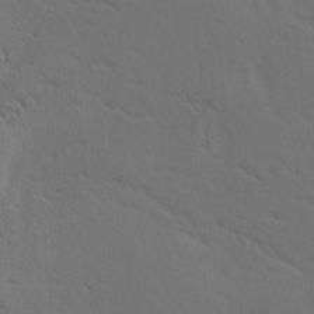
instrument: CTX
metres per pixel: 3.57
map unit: lAa
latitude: 19.5938
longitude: -139.4615
